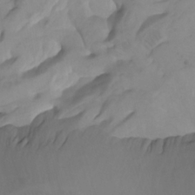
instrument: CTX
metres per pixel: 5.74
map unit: Htu
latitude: -8.5007
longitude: -65.4993
